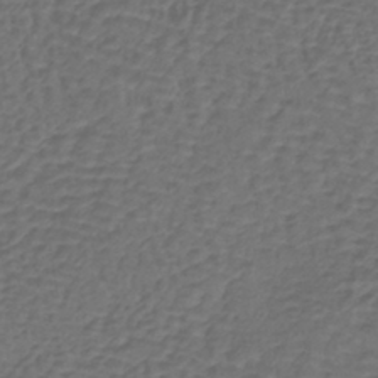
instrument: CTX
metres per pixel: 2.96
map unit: lHb
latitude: -39.8423
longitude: 63.8422
